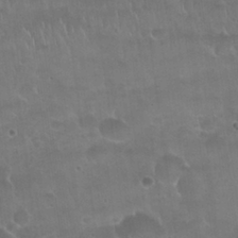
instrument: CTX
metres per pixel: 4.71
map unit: Nhu
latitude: 25.0080
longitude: -51.3481
